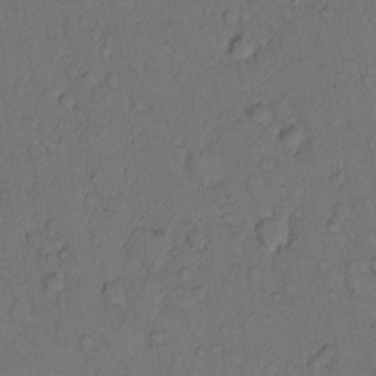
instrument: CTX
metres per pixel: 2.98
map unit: Hto
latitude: 9.8206
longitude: -58.7624
